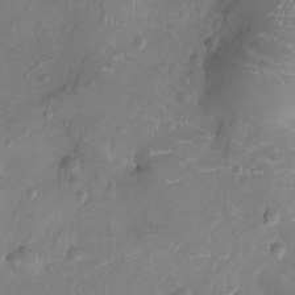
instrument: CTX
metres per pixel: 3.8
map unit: Ht
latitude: -9.3887
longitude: -21.1403
